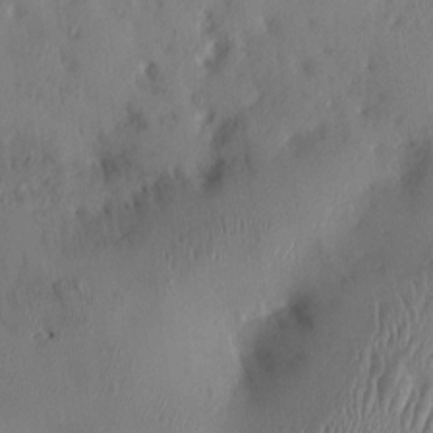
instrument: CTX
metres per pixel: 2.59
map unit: HNhu
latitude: 4.2333
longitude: -4.8191
